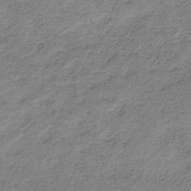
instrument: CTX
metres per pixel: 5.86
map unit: HNb
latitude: -34.2739
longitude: 56.8597
